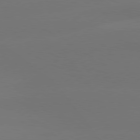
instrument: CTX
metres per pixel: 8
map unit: Hpe
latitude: 78.4034
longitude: -129.9906
